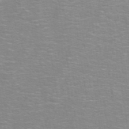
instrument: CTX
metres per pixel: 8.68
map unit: ANa
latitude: 39.7638
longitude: 22.8975
